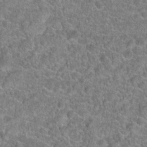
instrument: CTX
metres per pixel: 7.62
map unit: Hto
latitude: 19.7071
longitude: -43.0459
